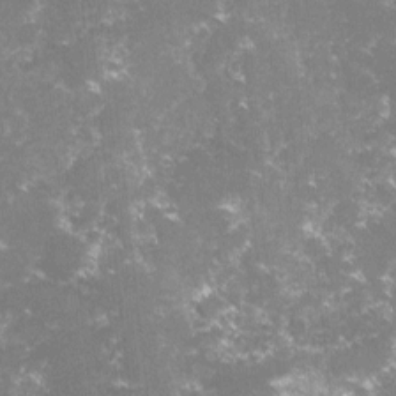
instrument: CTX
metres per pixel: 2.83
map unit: lHvf
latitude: -15.7478
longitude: -101.3860
